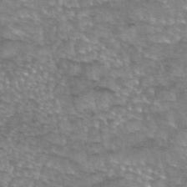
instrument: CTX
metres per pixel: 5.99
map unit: eAb
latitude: 44.4223
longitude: 104.3117
